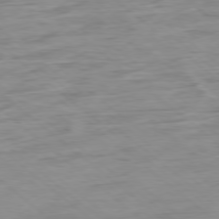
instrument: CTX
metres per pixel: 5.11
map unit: Hpe
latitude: -78.5951
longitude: -18.4979
